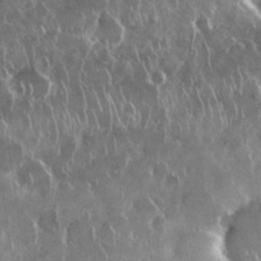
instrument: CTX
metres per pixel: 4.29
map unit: Nhu
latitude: 28.8380
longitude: -62.7624
